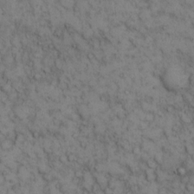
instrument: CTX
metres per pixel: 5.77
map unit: eHh
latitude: 14.2334
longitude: -63.6127
